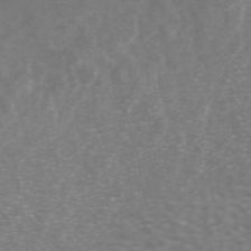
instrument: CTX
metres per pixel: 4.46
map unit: ANa
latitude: 44.9891
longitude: 28.4062
